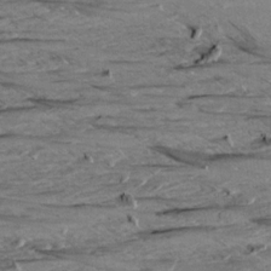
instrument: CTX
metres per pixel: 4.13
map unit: Aa
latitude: 9.1025
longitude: -139.9717
